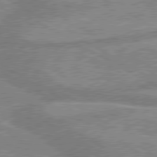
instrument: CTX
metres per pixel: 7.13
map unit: lApd
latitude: 80.0633
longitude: -171.7638
